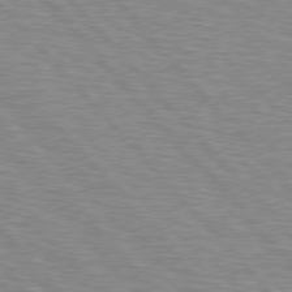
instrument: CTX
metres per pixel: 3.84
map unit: Hpe
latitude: 76.9324
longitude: -150.4034
